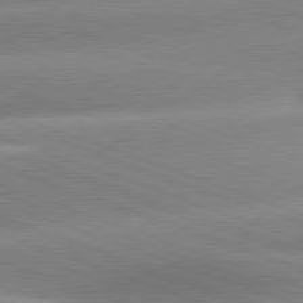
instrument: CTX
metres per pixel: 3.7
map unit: lApd
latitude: 81.3104
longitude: -158.8002
